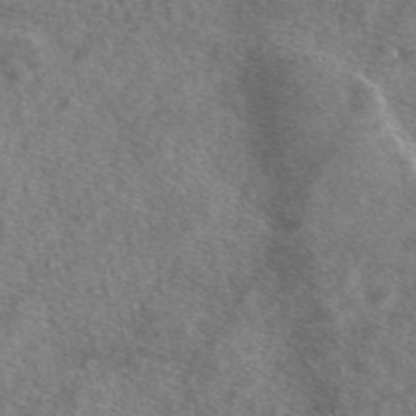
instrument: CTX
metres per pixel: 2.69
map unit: eAb
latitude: 47.1592
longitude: 123.2376
